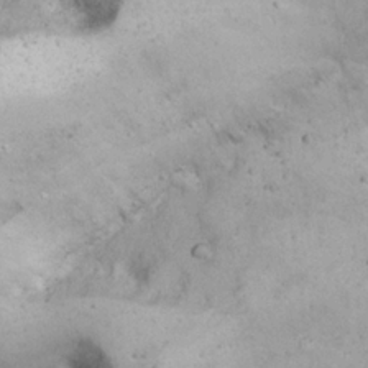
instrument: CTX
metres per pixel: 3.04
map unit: Nhu
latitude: 22.2522
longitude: -68.0444
